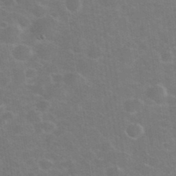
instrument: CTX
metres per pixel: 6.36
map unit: eHh
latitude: 37.6127
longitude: -66.2900
